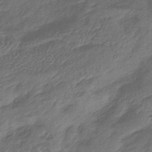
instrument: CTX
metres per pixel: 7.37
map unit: lHb
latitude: -39.5777
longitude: 75.3132
